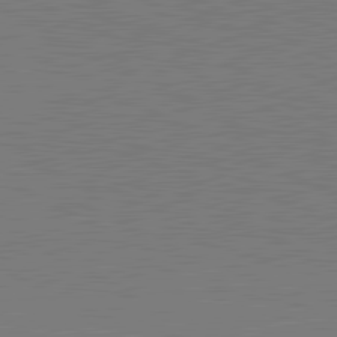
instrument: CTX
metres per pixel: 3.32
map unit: lApd
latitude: 81.5182
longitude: 150.4818
